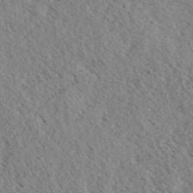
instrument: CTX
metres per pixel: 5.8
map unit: eHh
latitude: 34.4979
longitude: -140.5356
